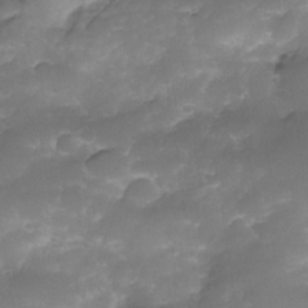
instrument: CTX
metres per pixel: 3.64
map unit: Nhe
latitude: -34.7652
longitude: -146.3279
